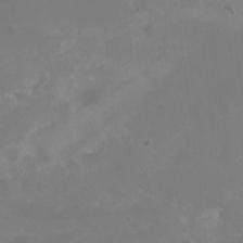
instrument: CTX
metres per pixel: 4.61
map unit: Nhu
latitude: -15.7289
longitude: -57.9717
